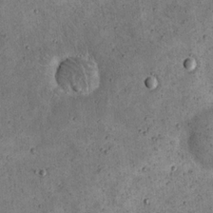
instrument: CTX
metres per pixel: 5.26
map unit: eHh
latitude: 21.6883
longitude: -65.2537
